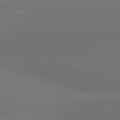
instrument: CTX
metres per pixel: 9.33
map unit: lApd
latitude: 81.1592
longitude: 136.9730
